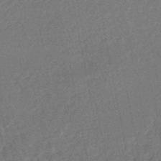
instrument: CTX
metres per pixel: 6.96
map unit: HNhu
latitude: -47.4265
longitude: 99.3132
